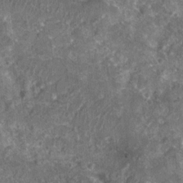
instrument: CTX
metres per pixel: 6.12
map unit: Nhu
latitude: 7.5938
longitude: -20.4790
